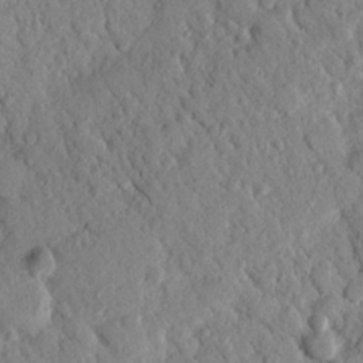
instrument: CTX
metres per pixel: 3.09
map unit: Nhu
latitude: 21.3671
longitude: -77.5371
